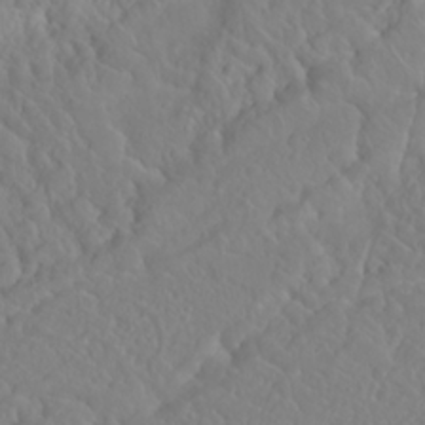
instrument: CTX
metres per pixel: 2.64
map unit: Nhu
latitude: 23.6316
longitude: -64.3656
